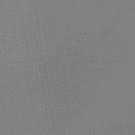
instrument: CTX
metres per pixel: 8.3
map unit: lHb
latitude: -46.0850
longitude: 58.8407
